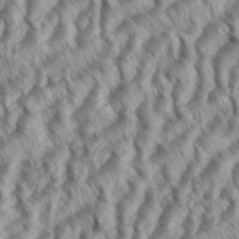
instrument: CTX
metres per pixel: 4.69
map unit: eHh
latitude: 35.5560
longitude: -138.3278
